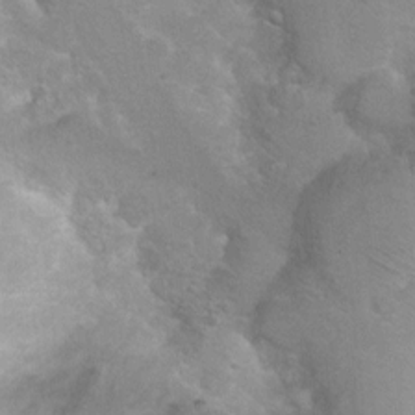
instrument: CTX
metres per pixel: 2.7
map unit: Hto
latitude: 6.9514
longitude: -30.8191
